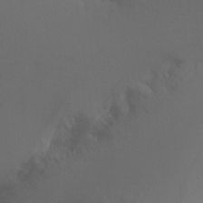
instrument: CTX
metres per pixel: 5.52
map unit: Ht
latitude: -9.7478
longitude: -37.4238
